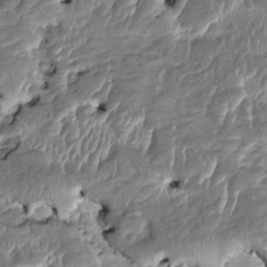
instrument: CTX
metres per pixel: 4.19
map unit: HNhu
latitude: 4.6301
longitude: -5.7072
